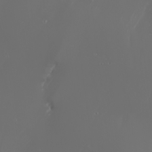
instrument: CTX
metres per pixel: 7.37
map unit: Nhu
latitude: -6.4629
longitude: -90.6302
